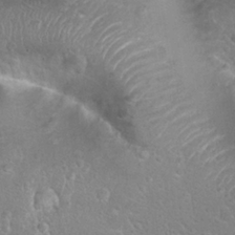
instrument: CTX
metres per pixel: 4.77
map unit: Hto
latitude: 24.5734
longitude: -49.9528
